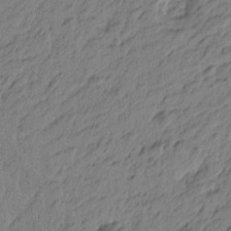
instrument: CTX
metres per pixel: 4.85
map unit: Htu
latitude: -5.2754
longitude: 179.8989
